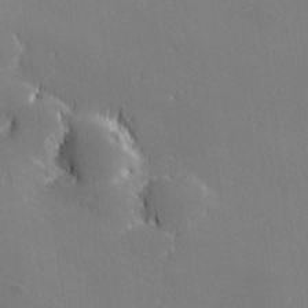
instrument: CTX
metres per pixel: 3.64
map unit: lHvf
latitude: 27.3482
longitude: 142.1038
